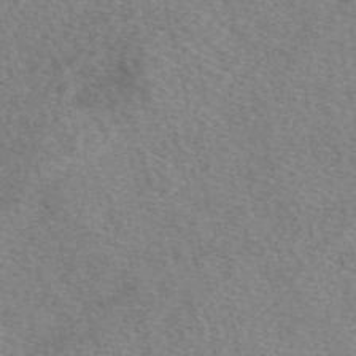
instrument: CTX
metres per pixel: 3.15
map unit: eAb
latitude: 50.1577
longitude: 111.8800
